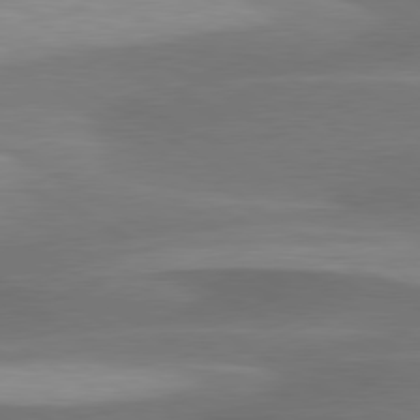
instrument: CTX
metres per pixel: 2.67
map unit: lApd
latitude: 79.7639
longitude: -88.4601
